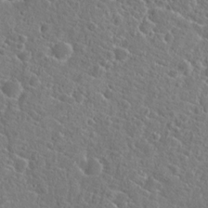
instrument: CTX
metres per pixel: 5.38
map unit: Hto
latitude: 20.9325
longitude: -44.8002
